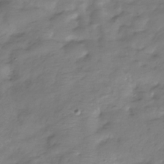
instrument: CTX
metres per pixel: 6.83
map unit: Hve
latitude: -32.0094
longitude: 90.8030
